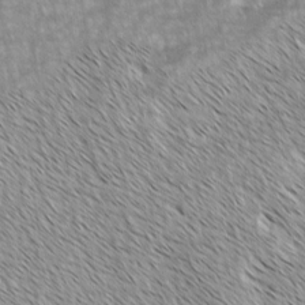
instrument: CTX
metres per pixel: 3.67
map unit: lAvf
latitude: -2.1038
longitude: -113.7449
